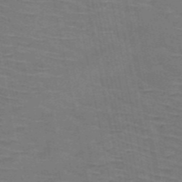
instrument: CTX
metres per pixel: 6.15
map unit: HNb
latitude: -53.5777
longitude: -45.4426
